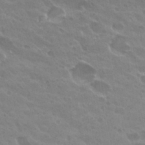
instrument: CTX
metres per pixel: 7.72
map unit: Hto
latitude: 27.5182
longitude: -35.3481
